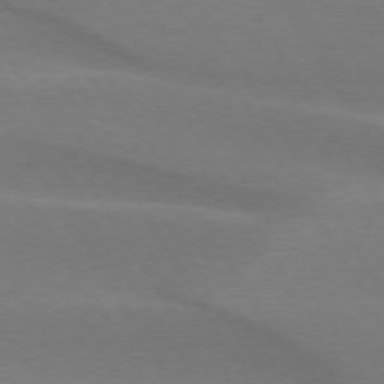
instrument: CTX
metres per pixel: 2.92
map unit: lApd
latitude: 74.8569
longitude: -65.9528
